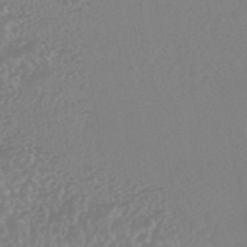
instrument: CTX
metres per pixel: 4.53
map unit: HNhu
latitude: -45.8800
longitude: 97.4455
